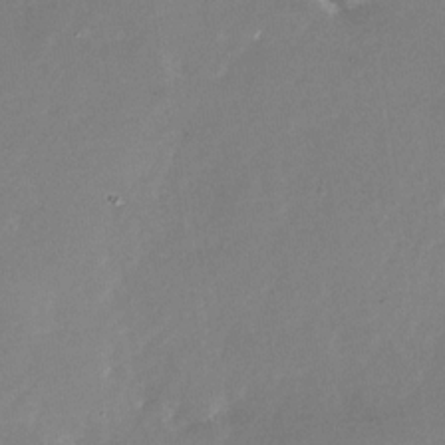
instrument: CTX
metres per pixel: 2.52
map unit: Nhu
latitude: -27.6532
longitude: -73.2537
